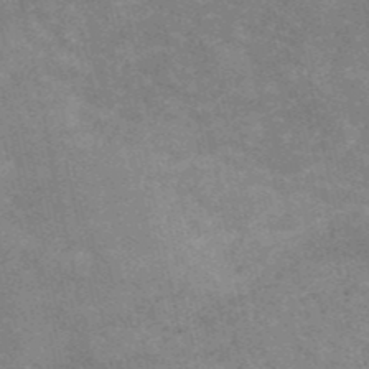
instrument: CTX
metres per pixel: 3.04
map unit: HNb
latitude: -52.9163
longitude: -40.1577
